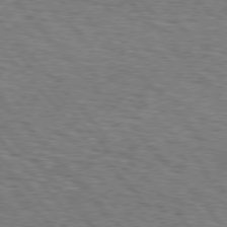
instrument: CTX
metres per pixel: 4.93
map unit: Hpe
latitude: 76.7057
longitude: -160.7057
